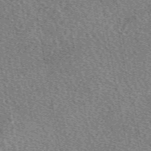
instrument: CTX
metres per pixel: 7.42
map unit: eAb
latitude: 50.4790
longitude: 115.1620
